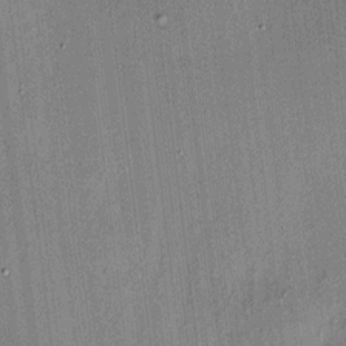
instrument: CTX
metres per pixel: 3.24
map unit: HNhu
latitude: 7.9150
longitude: 13.4077
